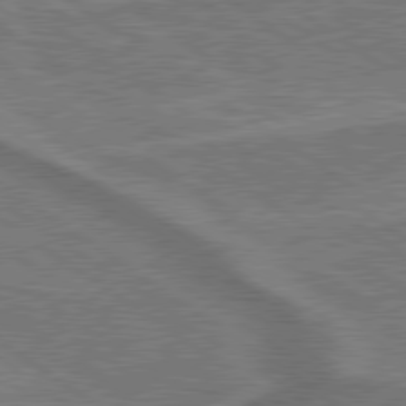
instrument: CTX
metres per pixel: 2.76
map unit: lApd
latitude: 79.6505
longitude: 173.4832
